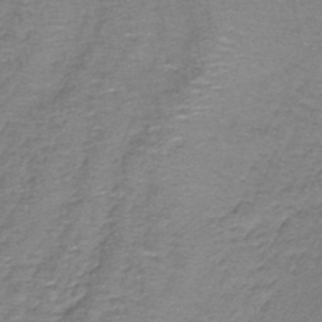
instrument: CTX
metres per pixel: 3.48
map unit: lHb
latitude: -37.9556
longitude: 58.8596
